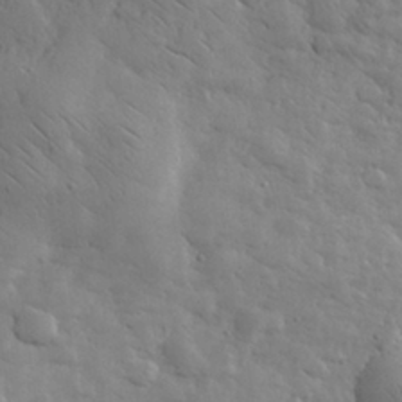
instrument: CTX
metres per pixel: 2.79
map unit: eHh
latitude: 31.3860
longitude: -69.3104
